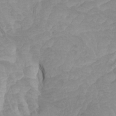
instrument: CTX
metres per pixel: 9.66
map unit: Htu
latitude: -4.2928
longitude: -73.0081
